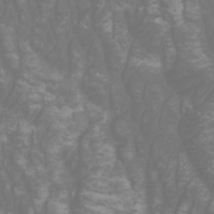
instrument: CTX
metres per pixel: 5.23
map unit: Htu
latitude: -1.1054
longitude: -77.0080
